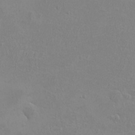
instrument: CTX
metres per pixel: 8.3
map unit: eHh
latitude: -3.3887
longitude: -74.7246
